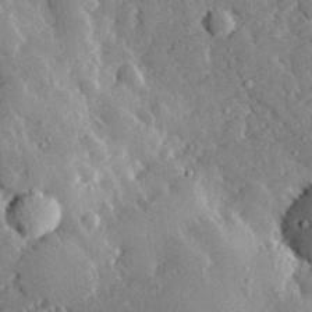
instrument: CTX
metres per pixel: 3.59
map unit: lHvf
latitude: 32.8002
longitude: -84.6113
